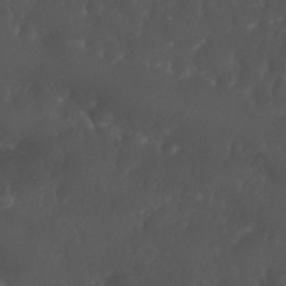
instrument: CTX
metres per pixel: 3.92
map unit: Nhu
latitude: 26.5924
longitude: -65.1214
